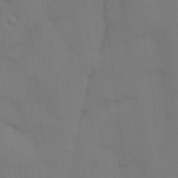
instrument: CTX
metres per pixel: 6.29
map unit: Nhu
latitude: 3.2915
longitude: -75.6883
